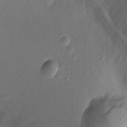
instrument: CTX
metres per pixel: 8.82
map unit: Ht
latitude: -2.3684
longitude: -29.2915
